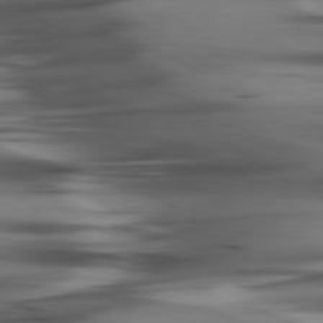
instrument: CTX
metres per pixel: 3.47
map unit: lApd
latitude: 80.2333
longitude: -121.8584
